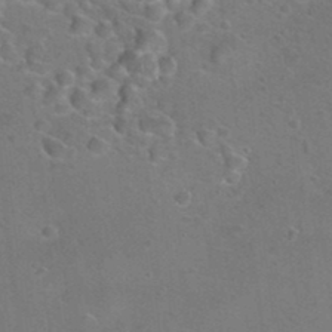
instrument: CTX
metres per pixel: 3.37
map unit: Hto
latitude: 20.1200
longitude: -49.8205
